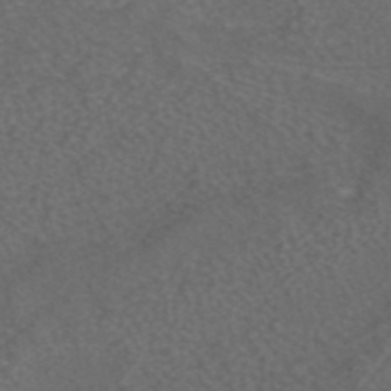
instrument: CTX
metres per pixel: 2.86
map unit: ANa
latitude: 43.1214
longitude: 24.4818
